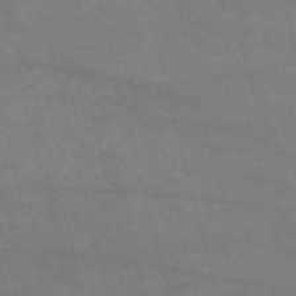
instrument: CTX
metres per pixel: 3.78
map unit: HNb
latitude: -53.1242
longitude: -37.7261
